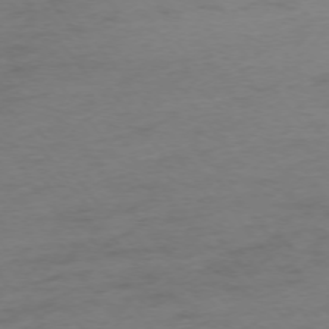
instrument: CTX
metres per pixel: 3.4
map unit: Ap
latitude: -75.1998
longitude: -72.8380
